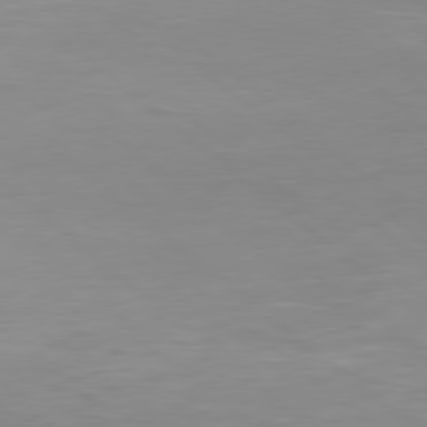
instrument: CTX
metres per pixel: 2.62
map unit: Hpe
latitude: 78.3656
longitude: -149.3482
